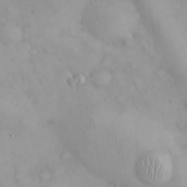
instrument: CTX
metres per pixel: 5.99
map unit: eHh
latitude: 25.3481
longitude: -63.8395
